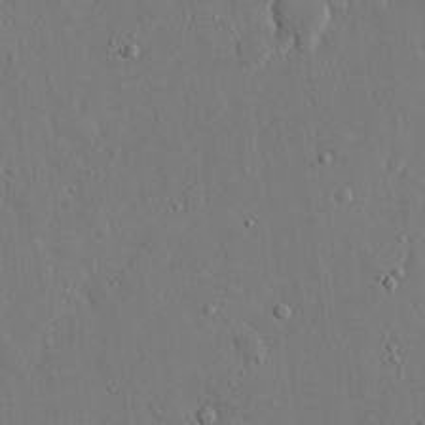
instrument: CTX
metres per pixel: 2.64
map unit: eHh
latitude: 16.5357
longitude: -70.9514
